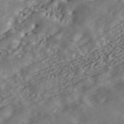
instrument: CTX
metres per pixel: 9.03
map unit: ANa
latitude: 43.4804
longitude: 47.4265
